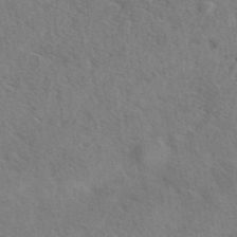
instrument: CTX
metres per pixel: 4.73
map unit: eAb
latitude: 42.0255
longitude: 107.9745
